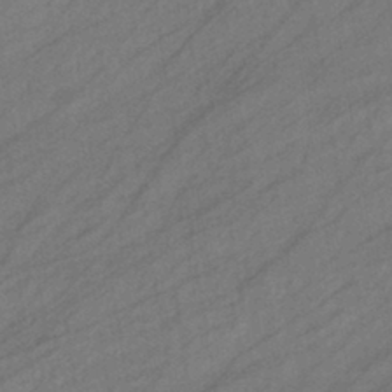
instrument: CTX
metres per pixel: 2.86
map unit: eHb
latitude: -40.4629
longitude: 82.9164
